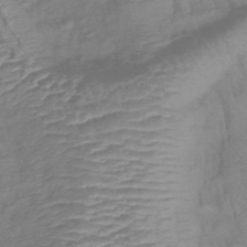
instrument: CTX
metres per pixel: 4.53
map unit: lHb
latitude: -41.2376
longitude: 78.6518
